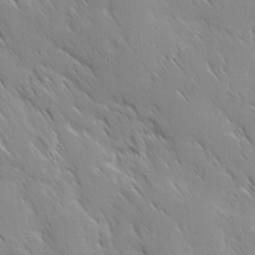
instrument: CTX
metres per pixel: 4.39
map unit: Ave
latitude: 9.5938
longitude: -103.9150
